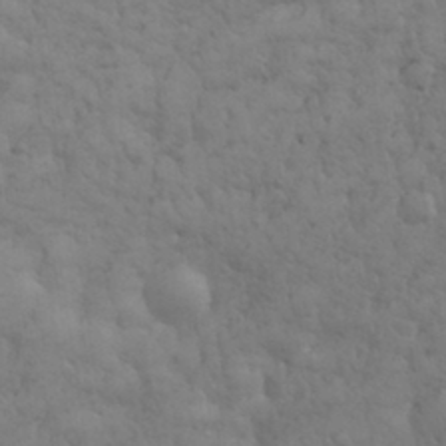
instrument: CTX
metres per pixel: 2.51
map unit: eHh
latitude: 31.7072
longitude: -67.6882
